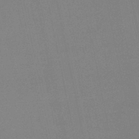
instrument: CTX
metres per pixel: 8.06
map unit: lHb
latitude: -41.9367
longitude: 67.1809
